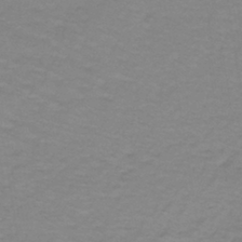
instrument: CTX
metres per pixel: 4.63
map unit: lHb
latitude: -42.2172
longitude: 56.1795
